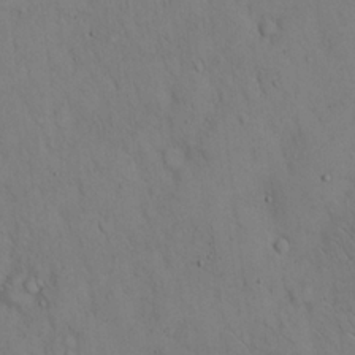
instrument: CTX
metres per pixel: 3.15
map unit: Hto
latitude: 14.5924
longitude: -59.8205
